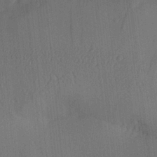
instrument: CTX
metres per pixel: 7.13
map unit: Ave
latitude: 23.7450
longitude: -135.8772
